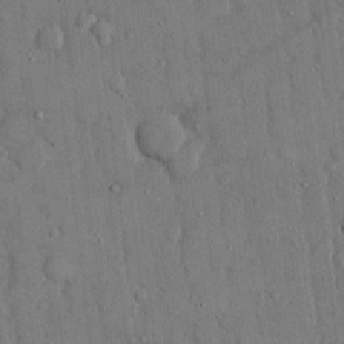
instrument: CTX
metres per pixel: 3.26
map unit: eHh
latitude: 14.9892
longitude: -68.4790
